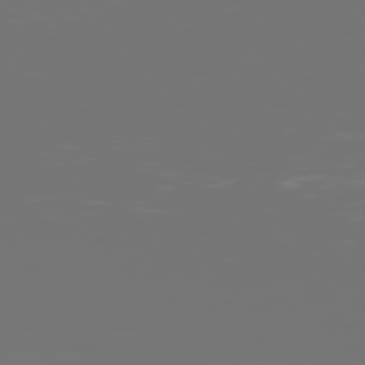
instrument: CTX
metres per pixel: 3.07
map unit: Hpe
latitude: 76.1011
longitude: -134.3845
